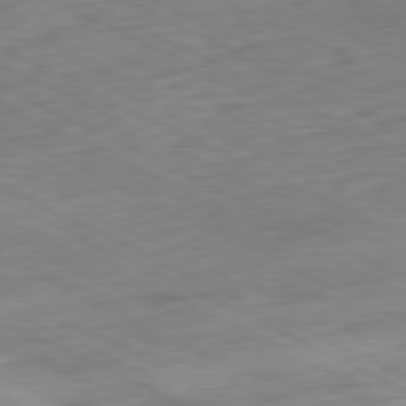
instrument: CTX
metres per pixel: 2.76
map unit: Ap
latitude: -80.8975
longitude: -91.9150
